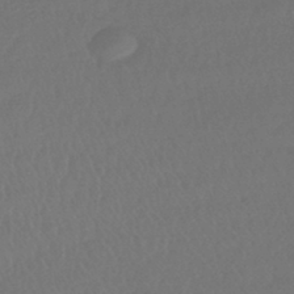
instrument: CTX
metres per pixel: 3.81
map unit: lHb
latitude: -43.3509
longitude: 75.8801
